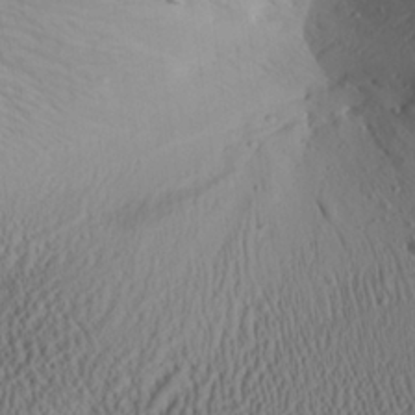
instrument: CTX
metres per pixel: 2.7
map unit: Aa
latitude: 27.1592
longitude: -137.0270
